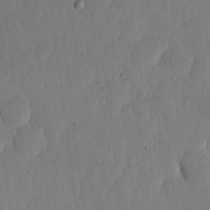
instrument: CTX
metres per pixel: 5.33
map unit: lHvf
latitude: 17.5749
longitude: -115.4993
